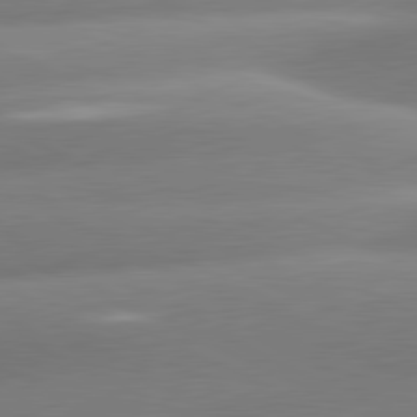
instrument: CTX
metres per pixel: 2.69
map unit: lApd
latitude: 81.0836
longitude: -159.8206
